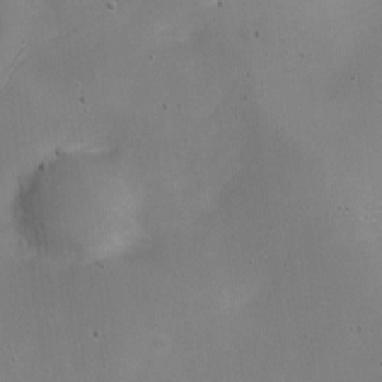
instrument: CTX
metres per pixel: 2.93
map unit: Nhe
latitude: -20.0472
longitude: 144.0661
